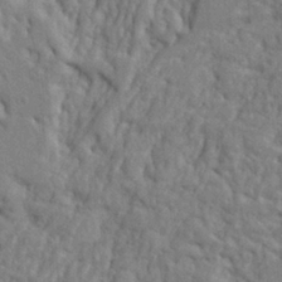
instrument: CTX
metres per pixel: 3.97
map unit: Ht
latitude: 8.7057
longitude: -77.2159
